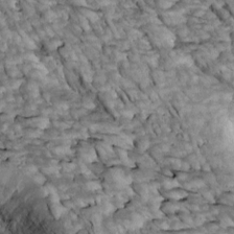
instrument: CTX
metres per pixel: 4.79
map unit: Htu
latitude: 2.0444
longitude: 143.9178
